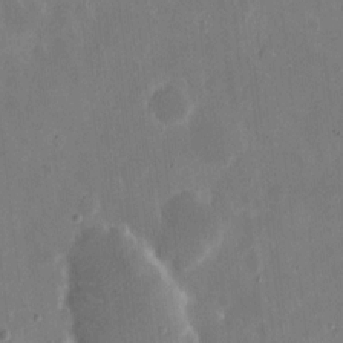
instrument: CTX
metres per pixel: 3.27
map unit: eHh
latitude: 9.5371
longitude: -69.0270
